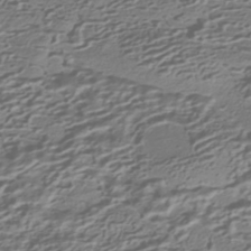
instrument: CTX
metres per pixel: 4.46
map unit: HNhu
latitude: -42.3495
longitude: 100.4817
